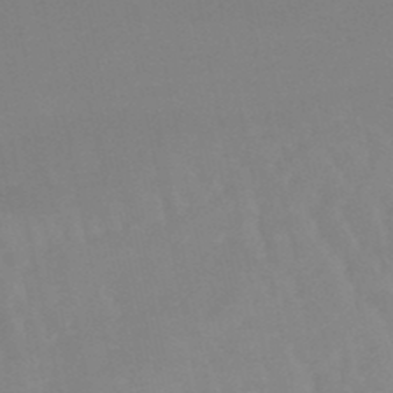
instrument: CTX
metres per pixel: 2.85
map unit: lHb
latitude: -48.8219
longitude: 77.1998
